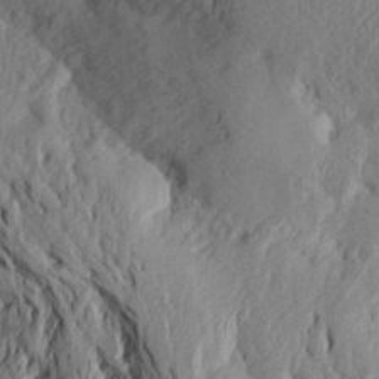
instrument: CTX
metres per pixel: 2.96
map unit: Aa
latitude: 24.2333
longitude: -150.4412
